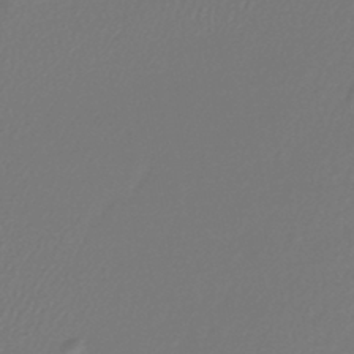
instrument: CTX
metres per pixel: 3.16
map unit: lHb
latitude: -43.2564
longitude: 70.7652
